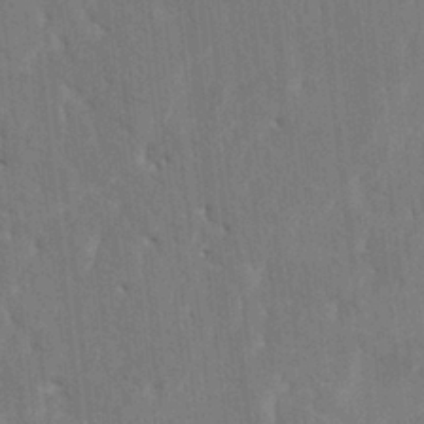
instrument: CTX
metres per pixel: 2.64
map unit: HNhu
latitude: 4.2145
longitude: -7.5371
